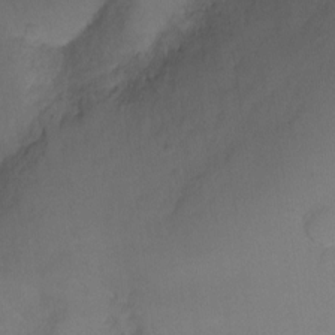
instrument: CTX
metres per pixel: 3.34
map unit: Hto
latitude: -6.8975
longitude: -38.4601
